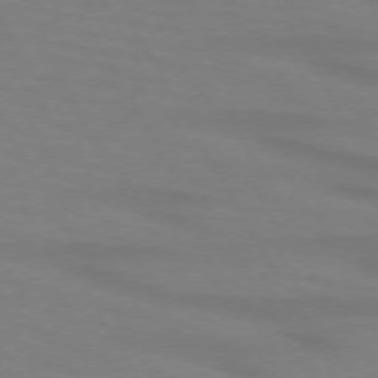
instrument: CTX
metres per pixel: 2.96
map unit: lApd
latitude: 72.1767
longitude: -57.0269
